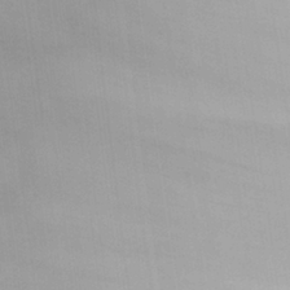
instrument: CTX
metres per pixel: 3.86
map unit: Aa
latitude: 25.5938
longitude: -131.8395
